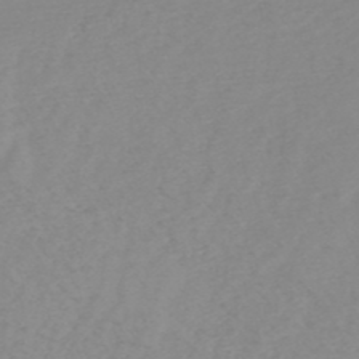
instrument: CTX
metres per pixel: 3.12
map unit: HNb
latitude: -48.7652
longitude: -50.6868
